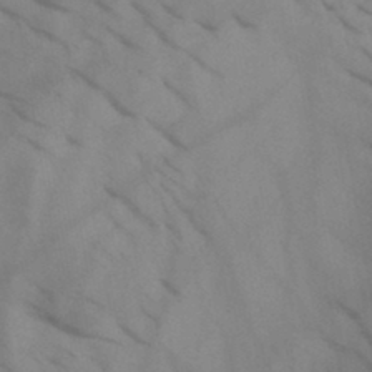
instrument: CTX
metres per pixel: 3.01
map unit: HNb
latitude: -44.7652
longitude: -41.4048
